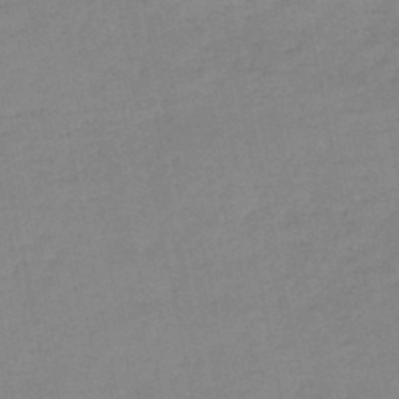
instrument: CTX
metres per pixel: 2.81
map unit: HNb
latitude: -46.1983
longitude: -35.9906
